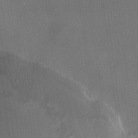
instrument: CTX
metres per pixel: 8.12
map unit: HNhu
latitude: 9.9339
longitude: 11.3510
